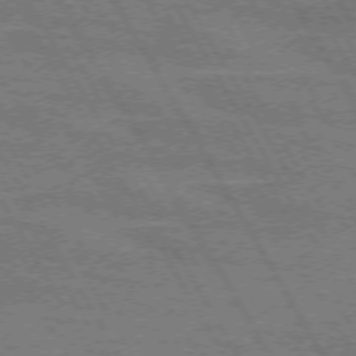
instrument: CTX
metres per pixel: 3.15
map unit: lApd
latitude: 71.9717
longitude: -55.8205
